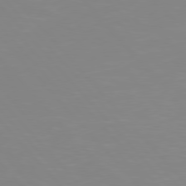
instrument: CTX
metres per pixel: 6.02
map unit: Hpe
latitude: 77.1025
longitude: -173.6315
